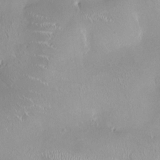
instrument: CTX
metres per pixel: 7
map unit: HNhu
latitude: 0.2711
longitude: -2.8758
